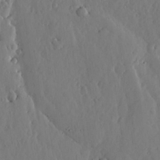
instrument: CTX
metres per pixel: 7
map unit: lHvf
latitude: 18.1766
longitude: -114.5923
